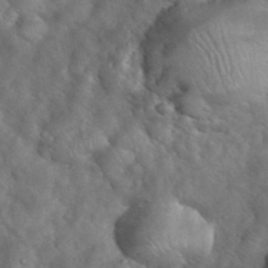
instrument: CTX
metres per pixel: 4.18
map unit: eHh
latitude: 39.2159
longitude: -57.1781
